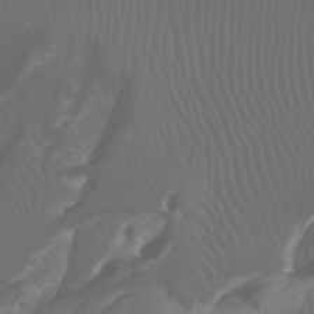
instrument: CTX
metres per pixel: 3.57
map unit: Htu
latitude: -0.8975
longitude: -76.0444
